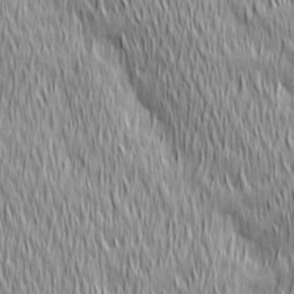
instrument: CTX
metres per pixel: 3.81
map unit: Ave
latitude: 2.8002
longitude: -114.1010
